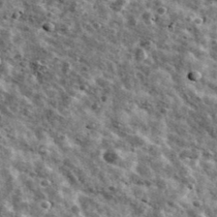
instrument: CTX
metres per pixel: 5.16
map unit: Ave
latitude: 41.6127
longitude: -107.8394
